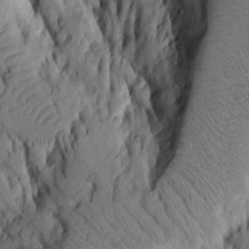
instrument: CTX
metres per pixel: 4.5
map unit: Aa
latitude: 9.5560
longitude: -126.4601
